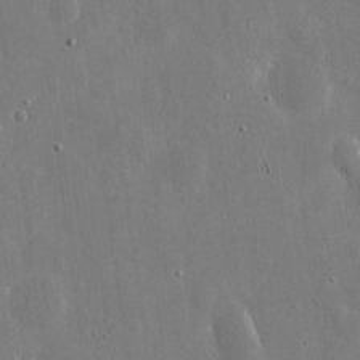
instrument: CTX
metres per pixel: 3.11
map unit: eHh
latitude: 11.1592
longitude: -69.7450
